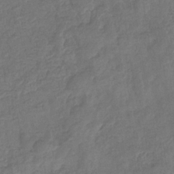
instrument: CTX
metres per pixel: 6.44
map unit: eHb
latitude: -33.9556
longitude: 76.7652
